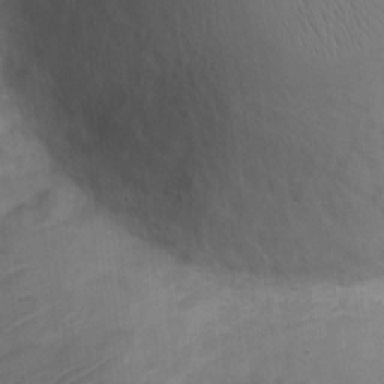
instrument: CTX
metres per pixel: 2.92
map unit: Nve
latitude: -19.5966
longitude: 107.7667
